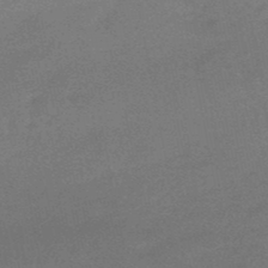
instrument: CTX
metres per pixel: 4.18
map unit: eHb
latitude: -48.8408
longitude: 86.3117
